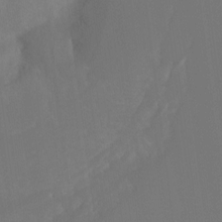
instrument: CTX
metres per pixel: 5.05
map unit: Hto
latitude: -8.2361
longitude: -50.8191
